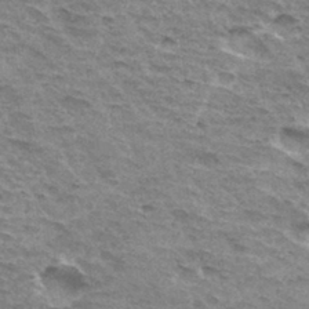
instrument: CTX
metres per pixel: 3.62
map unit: Hto
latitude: 33.2915
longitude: -44.9891
